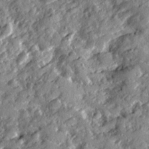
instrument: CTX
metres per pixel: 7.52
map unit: Ave
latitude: 19.7071
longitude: -129.6694
